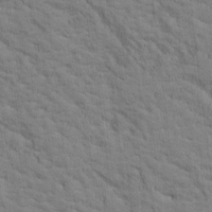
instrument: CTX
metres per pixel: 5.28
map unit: Htu
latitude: -3.1809
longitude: 174.3117
